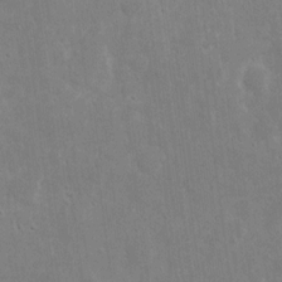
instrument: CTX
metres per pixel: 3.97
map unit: eHh
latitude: 8.2145
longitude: -71.3859
